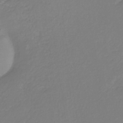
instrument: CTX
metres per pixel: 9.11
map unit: eHb
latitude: -30.2739
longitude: 63.5777
